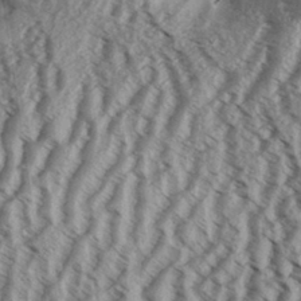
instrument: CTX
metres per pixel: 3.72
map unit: Aa
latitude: 33.0836
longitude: -137.4238
